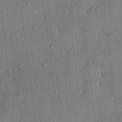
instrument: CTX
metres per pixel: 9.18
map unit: eHh
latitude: 12.6869
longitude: -62.5924
